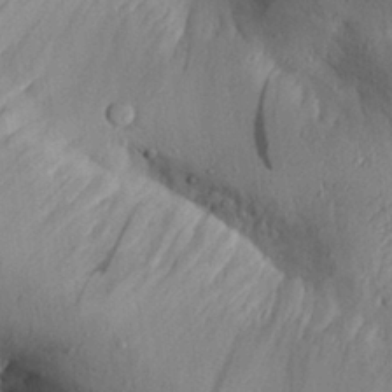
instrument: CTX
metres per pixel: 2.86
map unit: Aa
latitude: 29.0080
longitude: -133.6505
